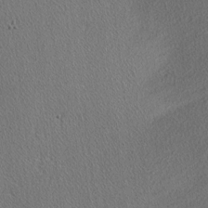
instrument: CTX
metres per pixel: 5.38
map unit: lAvf
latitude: -3.8044
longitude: -108.5545
